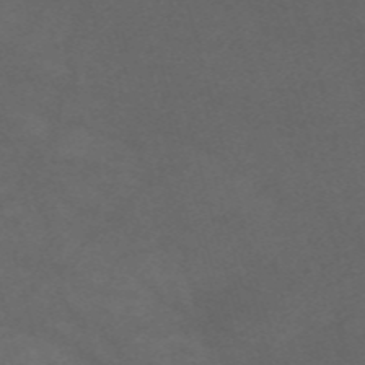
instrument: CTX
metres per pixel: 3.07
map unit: Nve
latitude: -58.8596
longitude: 59.1998
